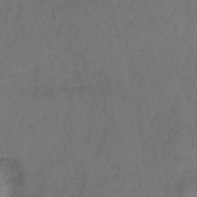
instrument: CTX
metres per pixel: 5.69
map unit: lHb
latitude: -38.2551
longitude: 61.5777
